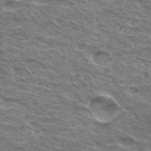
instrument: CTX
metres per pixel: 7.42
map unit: Hto
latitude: 32.6868
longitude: -45.0836
